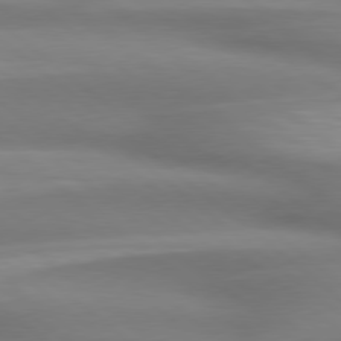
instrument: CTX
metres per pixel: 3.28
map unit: Hpe
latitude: 78.8191
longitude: -132.9703
